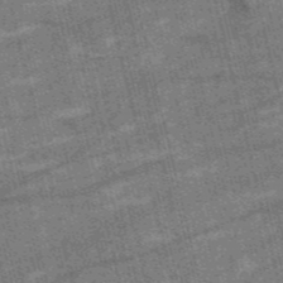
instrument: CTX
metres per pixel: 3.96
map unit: HNb
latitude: -53.7099
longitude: -43.0459
